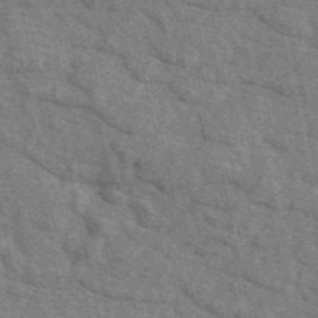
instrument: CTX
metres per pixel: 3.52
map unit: eAb
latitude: 48.8191
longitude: 106.2173
